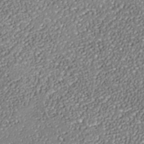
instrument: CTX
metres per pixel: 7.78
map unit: Nhe
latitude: -37.6344
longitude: -89.0837
